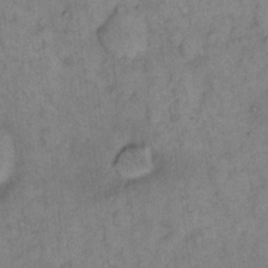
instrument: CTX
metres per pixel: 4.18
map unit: eHh
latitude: 15.3482
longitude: -65.1592
